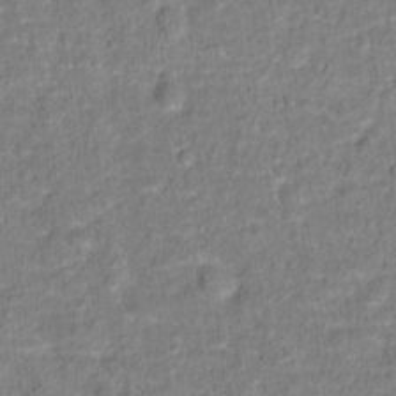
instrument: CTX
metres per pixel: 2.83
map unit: Hto
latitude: 13.5371
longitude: -38.3089
